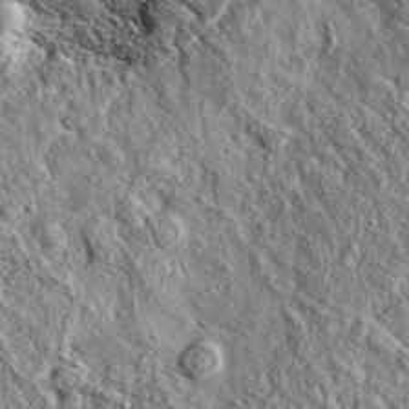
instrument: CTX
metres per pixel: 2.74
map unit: eAb
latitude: 36.7435
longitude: 109.9178
